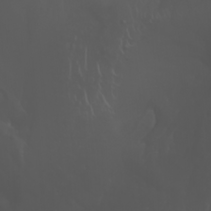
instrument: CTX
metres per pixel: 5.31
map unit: Nhu
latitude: -7.5777
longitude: -84.8191
